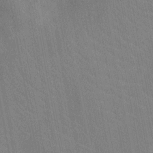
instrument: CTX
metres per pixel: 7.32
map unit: Nhu
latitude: -11.7478
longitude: -21.9528
